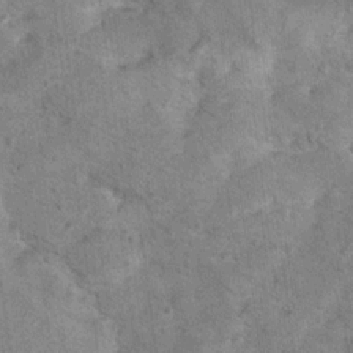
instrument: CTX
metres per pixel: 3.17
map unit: Hto
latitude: 11.9906
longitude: -37.4237
